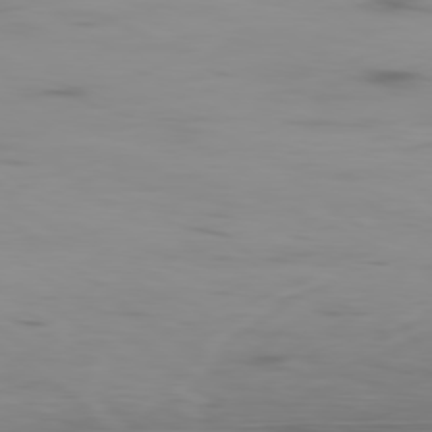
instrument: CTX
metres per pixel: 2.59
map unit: Ap
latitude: -79.5021
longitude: -71.3104
